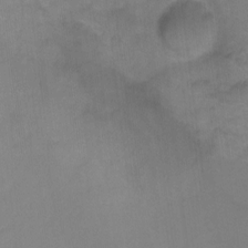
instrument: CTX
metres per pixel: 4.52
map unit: Ht
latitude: -0.1417
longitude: -35.0647
